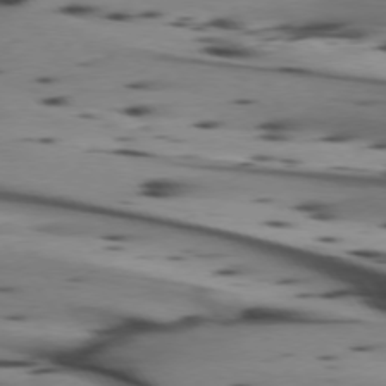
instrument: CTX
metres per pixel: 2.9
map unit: lApd
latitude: 74.3656
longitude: -64.6301
